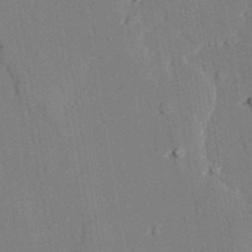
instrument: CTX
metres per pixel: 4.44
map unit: lAvf
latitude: 27.2537
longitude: -109.5371
